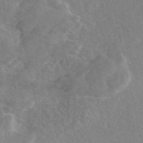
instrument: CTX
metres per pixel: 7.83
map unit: eAb
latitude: 46.6680
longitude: 112.8975
